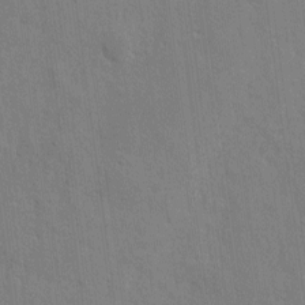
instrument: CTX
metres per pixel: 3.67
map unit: eHh
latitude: 6.6679
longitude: -72.5546
